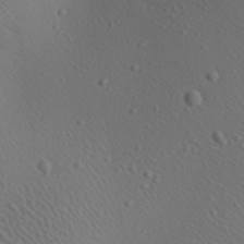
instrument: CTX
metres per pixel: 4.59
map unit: Aa
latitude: 23.1025
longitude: -138.4034
